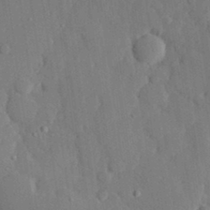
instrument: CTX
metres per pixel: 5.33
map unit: eHh
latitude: 28.3845
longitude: -80.1011
